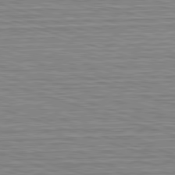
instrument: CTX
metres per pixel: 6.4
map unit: Hpe
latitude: -82.7652
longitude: 9.6722
